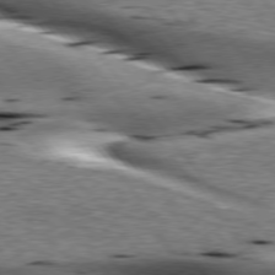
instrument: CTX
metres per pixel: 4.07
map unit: lApd
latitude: 76.4034
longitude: -61.0647
